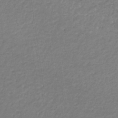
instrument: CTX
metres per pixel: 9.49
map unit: eHb
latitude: -33.8423
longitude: 70.9920
